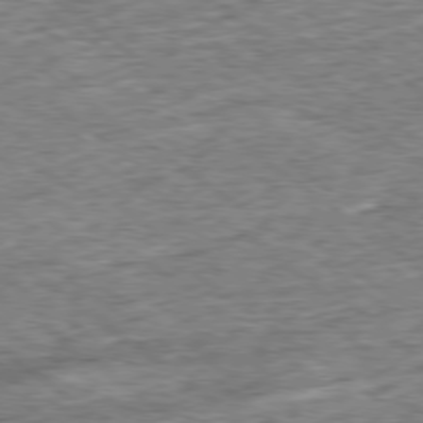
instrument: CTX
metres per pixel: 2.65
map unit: Ap
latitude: -79.0675
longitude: -85.9150
